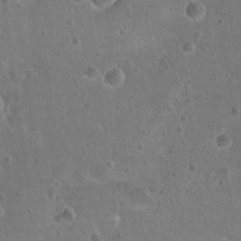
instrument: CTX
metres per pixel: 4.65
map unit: Nhu
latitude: 17.2537
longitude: -32.6868
